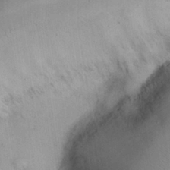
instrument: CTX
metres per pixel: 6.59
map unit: Nhu
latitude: 25.9717
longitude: -70.0444
